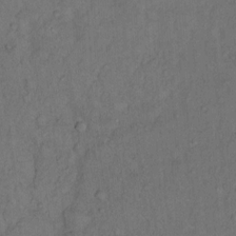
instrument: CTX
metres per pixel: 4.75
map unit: Hto
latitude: 12.6113
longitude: -57.2159
